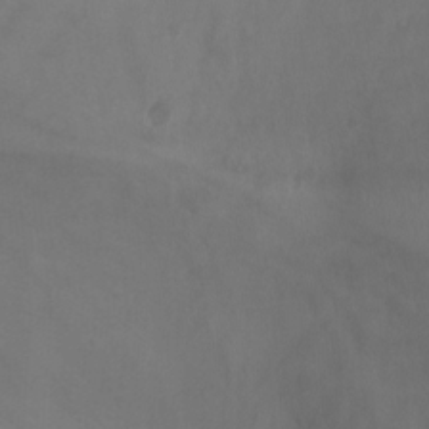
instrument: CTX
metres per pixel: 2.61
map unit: Ht
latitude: 1.0080
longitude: -20.1956
